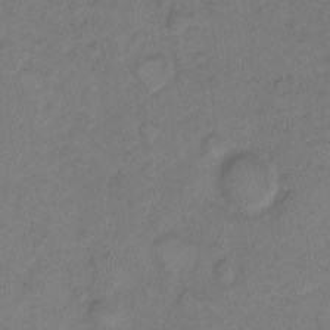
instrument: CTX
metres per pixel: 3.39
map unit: Hto
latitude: 7.1781
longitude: -61.0080
